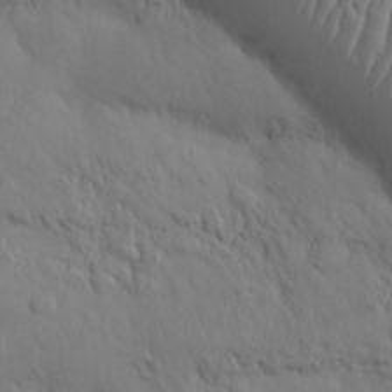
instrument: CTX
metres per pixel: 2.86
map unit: Nhu
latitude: 27.3104
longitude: -68.5168
